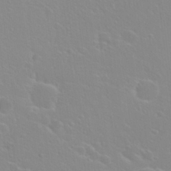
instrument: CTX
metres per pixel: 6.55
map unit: Hto
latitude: 21.0648
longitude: -34.0255
